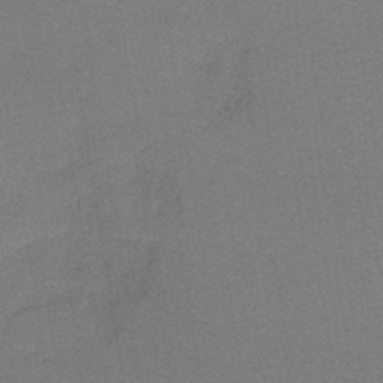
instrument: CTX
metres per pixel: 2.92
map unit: lHb
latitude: -38.8408
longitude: 58.4817
